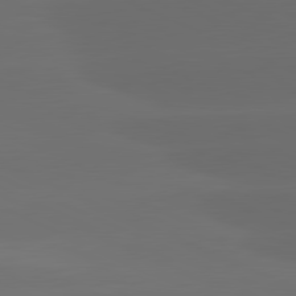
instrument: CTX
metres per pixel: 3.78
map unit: lApd
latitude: 81.2537
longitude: -147.1970
